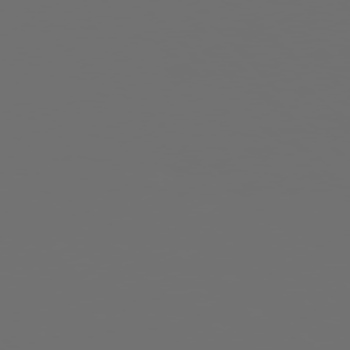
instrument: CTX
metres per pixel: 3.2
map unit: Hpe
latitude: 76.3278
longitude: -141.0080
